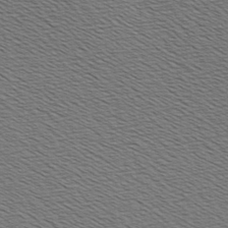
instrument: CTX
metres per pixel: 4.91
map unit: Hve
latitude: 3.1781
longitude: -125.2348
